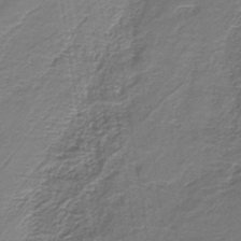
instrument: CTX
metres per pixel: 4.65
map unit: lHb
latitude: -39.8045
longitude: 52.6140
